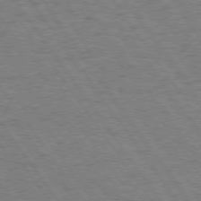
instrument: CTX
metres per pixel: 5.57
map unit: Hpe
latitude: 74.2334
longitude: -139.1025
